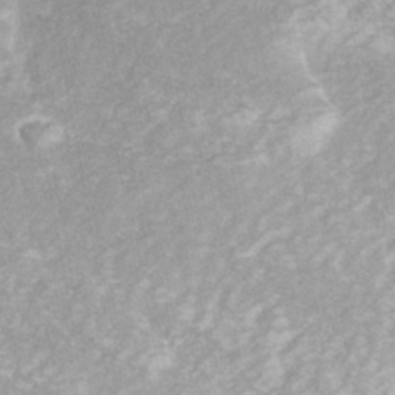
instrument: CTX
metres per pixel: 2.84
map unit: ANa
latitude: -42.6896
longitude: 108.1606
